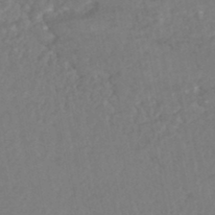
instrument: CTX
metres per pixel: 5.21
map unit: HNhu
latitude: -46.8030
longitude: 96.9353
